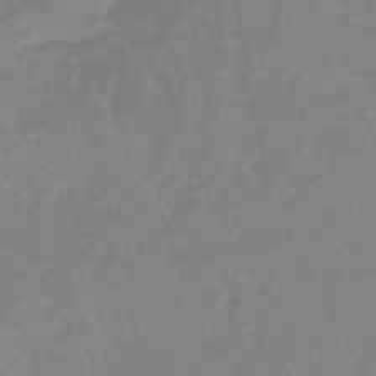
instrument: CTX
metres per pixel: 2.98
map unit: lHb
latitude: -40.9730
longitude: 65.2376
